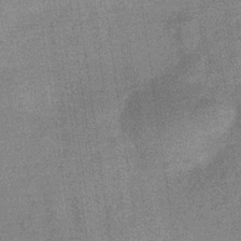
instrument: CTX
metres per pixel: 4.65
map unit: eHb
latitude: -31.5210
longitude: 74.3873
